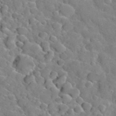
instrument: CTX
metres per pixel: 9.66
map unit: Hto
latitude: 35.5560
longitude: -49.3482
